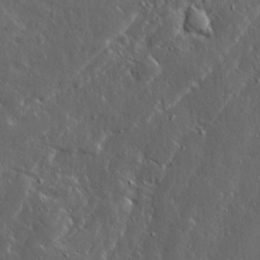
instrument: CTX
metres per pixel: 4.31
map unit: Ave
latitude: 14.9703
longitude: -138.4412
